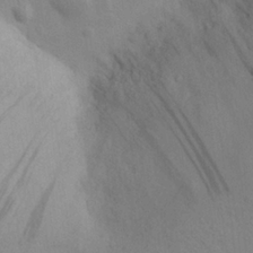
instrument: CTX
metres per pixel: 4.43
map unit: eHh
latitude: 24.0444
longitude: -72.2334
